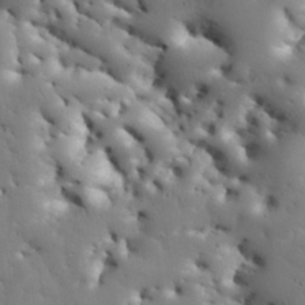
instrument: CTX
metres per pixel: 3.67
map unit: Nhu
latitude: 27.8395
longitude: -72.2145
